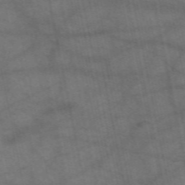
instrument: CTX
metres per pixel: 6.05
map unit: eAb
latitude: 51.3481
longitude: 109.3699
